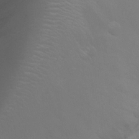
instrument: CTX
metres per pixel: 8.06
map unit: Ht
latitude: -1.7100
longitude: -19.4426
